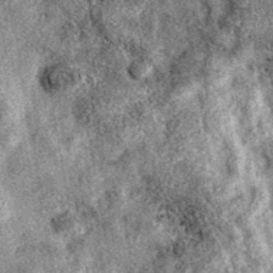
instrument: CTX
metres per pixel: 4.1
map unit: eAb
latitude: 38.5546
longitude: 106.5385
